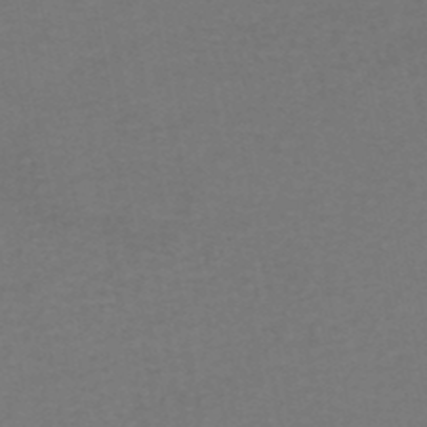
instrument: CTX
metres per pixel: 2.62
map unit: HNhu
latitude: -49.2187
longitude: 99.9367
